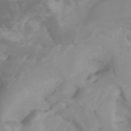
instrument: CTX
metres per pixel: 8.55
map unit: Htu
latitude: -4.7463
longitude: 137.4076
